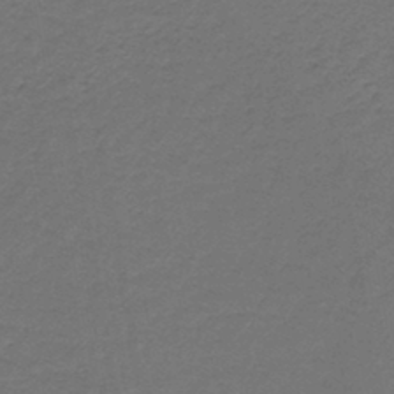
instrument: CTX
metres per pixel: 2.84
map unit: lHb
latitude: -43.1998
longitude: 62.4251
